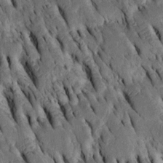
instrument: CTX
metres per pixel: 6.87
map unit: Htu
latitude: -2.9919
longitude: 151.1620
